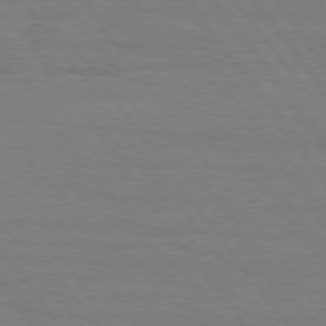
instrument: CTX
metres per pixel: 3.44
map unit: Hpe
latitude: 75.1403
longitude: -144.8191
